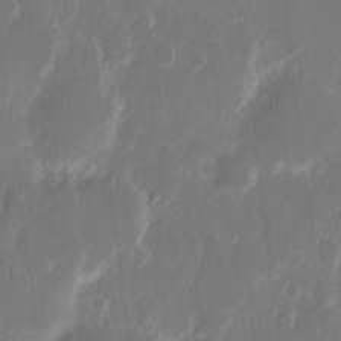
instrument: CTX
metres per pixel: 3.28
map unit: eHh
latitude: 12.9892
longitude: -72.5357
